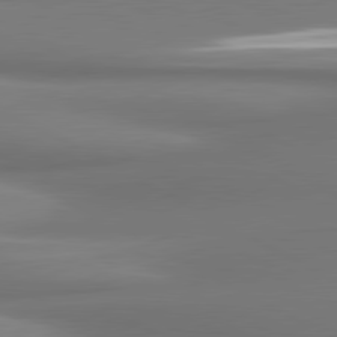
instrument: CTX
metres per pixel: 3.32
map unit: lApd
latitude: 80.8569
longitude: 178.0472
